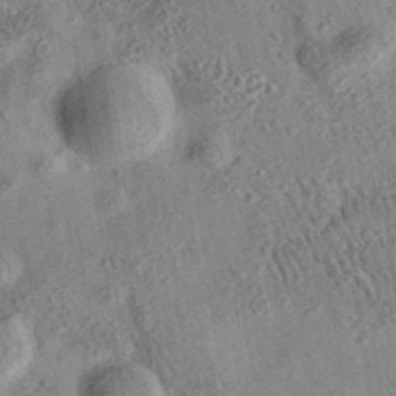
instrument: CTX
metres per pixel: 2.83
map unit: eAb
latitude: 35.8772
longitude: 109.2376
